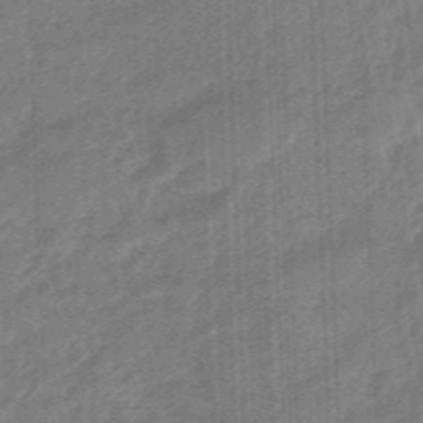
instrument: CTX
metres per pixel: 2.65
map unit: eHb
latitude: -45.9556
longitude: 83.7666
